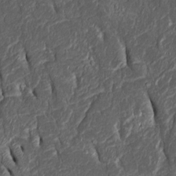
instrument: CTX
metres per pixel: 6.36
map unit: Htu
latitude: -1.4833
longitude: 149.5210
